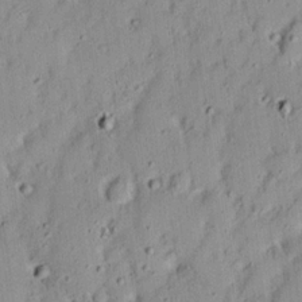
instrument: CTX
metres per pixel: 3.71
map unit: Nhu
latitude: 18.4790
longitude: -72.8002
